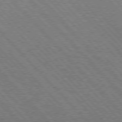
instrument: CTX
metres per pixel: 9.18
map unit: lApd
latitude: 75.9339
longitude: -85.1970
